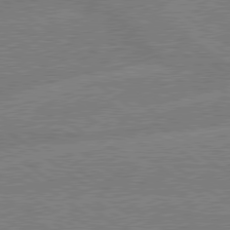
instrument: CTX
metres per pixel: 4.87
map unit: lApd
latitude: 79.1592
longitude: -145.0647
